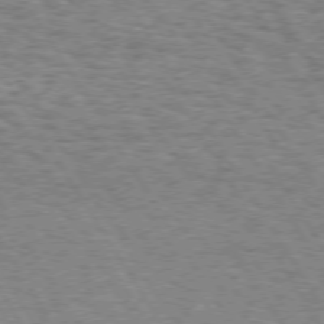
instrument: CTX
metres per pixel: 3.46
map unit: Hpe
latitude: 73.0270
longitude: -130.2712
